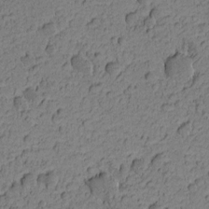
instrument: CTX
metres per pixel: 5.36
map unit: Nhu
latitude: -5.4643
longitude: -151.5560
